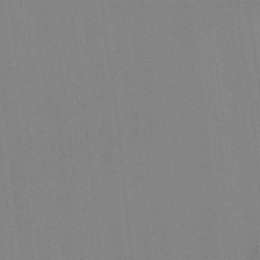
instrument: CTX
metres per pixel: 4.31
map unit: lHb
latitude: -48.2929
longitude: 73.7477
